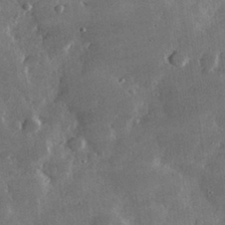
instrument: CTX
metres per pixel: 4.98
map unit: lHvf
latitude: 32.2334
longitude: -91.8016
